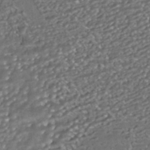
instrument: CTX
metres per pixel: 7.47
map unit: HNhu
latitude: -43.4832
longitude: 96.9353
